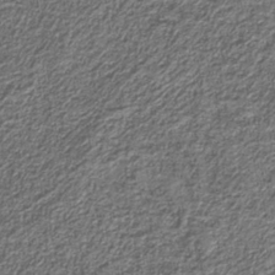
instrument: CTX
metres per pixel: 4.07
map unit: eAb
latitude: -39.8800
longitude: 51.5399
